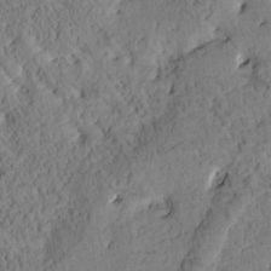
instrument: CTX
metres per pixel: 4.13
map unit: Htu
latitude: 0.4790
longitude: 176.6330
